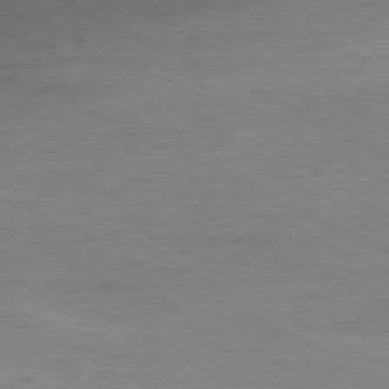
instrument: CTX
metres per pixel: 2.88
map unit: Ap
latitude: -80.8219
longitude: -85.4049
